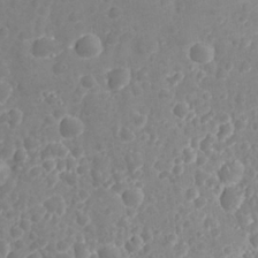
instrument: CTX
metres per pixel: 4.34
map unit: Nhu
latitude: 26.2712
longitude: -52.7246
